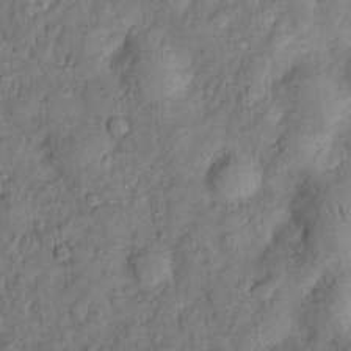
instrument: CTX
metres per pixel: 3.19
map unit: Htu
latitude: -3.9178
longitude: 158.8596
